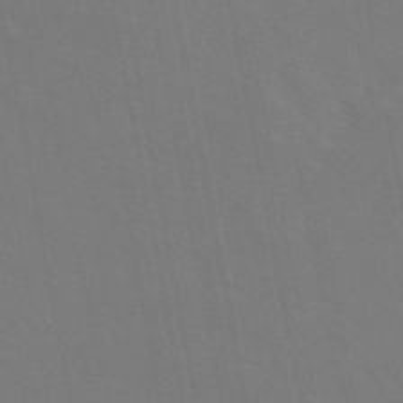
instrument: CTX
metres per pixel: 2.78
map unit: eAb
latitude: 46.8002
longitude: 121.3698
